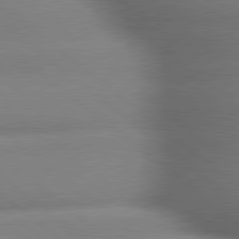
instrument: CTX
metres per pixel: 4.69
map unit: lApd
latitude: 79.8206
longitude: -163.9150
